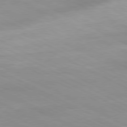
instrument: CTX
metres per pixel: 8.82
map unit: Ap
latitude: -81.1242
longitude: -92.3845
